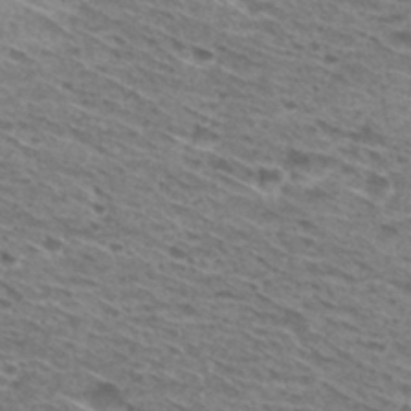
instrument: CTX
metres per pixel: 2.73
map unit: Hto
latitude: 30.4223
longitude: -46.1200
